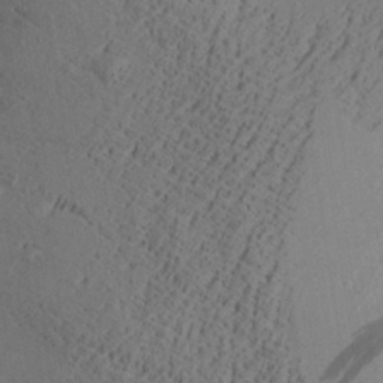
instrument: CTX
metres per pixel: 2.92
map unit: Aa
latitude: 28.2144
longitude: -131.4805
